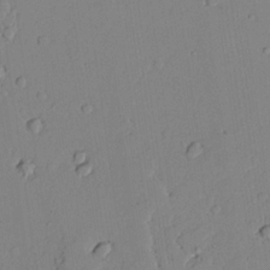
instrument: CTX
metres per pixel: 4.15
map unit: lAvf
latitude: 24.8946
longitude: -110.9325
